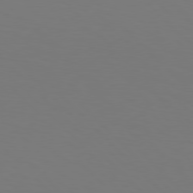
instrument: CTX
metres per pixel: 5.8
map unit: Hpe
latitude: 77.1781
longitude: -167.8772
